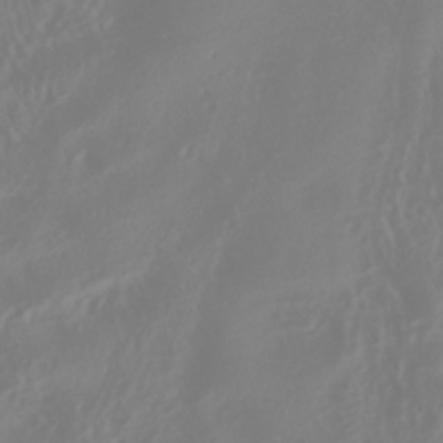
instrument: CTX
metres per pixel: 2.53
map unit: HNhu
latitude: -40.4062
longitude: 99.9178
